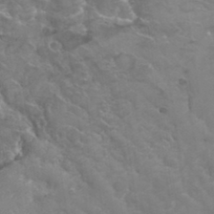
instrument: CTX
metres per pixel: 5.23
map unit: Hto
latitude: 35.0647
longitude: -44.8758
